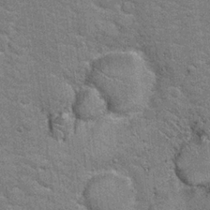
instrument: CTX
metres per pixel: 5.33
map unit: Hto
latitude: 20.5357
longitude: -48.0633
